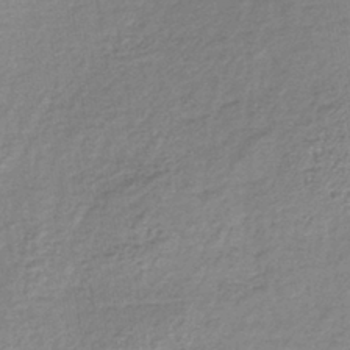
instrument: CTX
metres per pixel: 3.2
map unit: lHb
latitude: -40.2361
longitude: 69.3509
